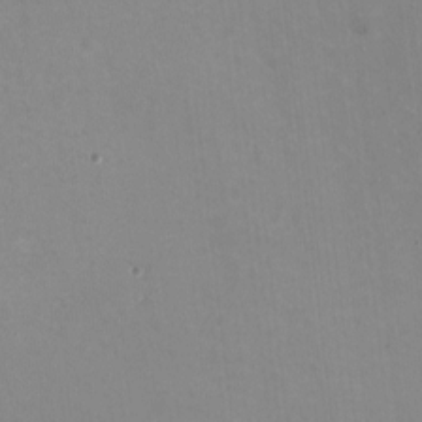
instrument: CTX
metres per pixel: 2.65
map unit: HNhu
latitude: -1.6344
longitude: -3.4237
